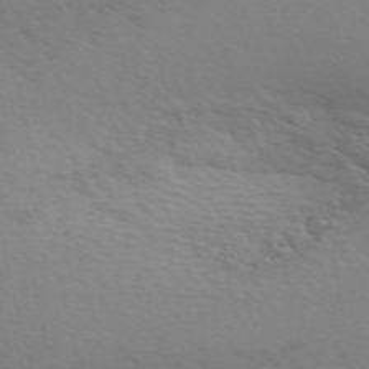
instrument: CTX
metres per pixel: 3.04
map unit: ANa
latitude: 51.0080
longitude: -70.8758
